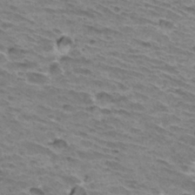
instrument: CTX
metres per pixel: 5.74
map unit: Hto
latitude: 32.0633
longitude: -40.6112
